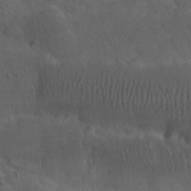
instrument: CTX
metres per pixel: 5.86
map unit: eHh
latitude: 30.5168
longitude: -68.5357
